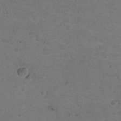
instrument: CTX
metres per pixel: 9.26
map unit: Nhu
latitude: 17.7261
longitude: -32.2334
